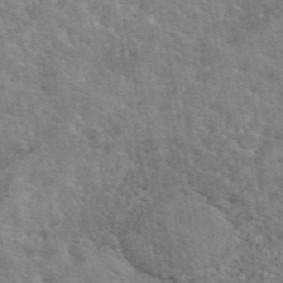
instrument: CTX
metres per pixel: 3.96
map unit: eAb
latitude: 44.8191
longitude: 124.8786
